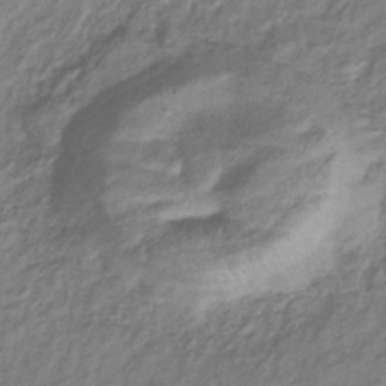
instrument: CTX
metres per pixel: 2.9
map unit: eHb
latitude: -37.9367
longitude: 76.1984
